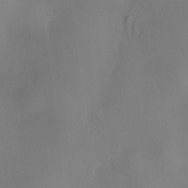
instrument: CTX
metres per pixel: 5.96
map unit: HNhu
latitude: 8.4034
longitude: 12.7652
